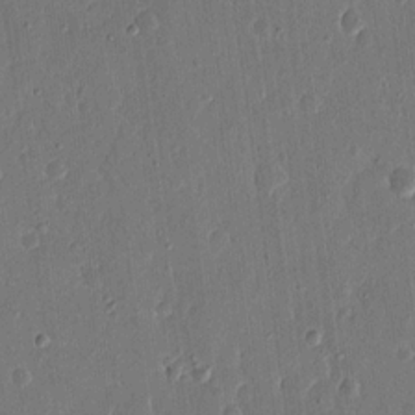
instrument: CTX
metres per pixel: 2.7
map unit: eHh
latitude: 15.0648
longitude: -69.2726
